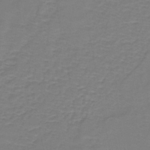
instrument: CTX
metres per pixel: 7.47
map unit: eHh
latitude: -43.4265
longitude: -32.9136
